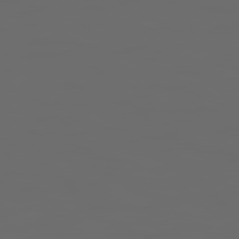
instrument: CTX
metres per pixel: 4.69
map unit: Hpe
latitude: 78.3279
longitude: 176.0472
